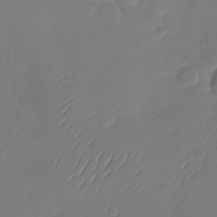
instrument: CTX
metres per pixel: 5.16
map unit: Nhu
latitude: -29.0675
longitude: -59.4615
